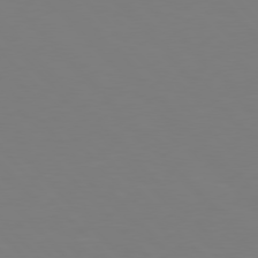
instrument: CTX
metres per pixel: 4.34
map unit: Hpe
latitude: 77.2915
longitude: -174.2334
